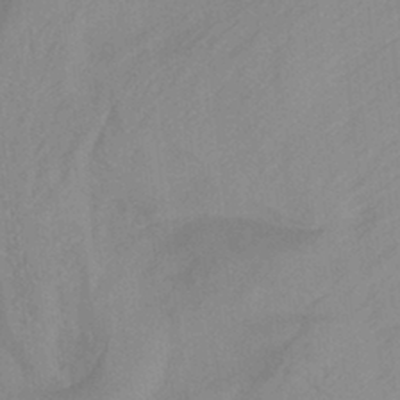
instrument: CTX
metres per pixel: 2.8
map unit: ANa
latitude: -37.9367
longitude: 95.8422
